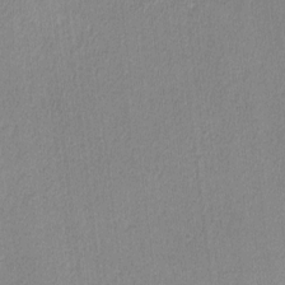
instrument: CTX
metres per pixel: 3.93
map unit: lHvf
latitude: -12.1039
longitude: -100.8380
